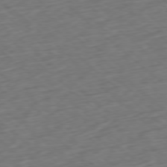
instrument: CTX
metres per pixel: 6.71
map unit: Ap
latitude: -78.0661
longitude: -78.8569
